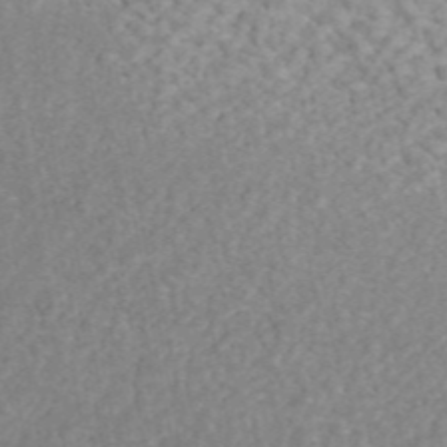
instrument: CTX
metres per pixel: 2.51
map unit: ANa
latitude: 45.3859
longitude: 30.1039
